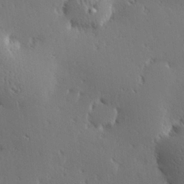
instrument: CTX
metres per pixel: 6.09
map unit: Hve
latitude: 27.5182
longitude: -93.1970
